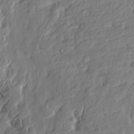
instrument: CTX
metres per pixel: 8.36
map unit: Htu
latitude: -6.4818
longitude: 175.0297
